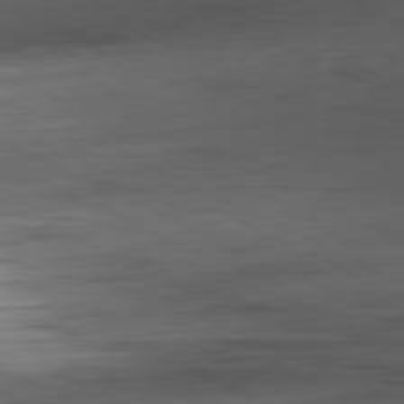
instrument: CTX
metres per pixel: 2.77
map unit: Ap
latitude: -81.1053
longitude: -69.0081
